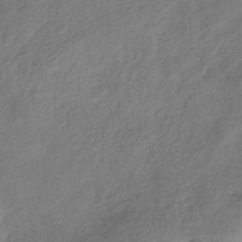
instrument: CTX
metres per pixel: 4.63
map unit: HNhu
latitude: -39.3699
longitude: 106.8597
